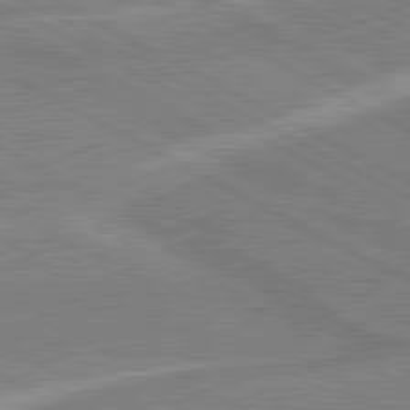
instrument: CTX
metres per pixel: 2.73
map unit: lApd
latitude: 80.4979
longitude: 141.4832
